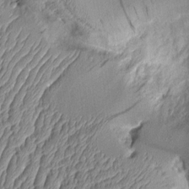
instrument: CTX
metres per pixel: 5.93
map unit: Aa
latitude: 9.4804
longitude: -128.9702
